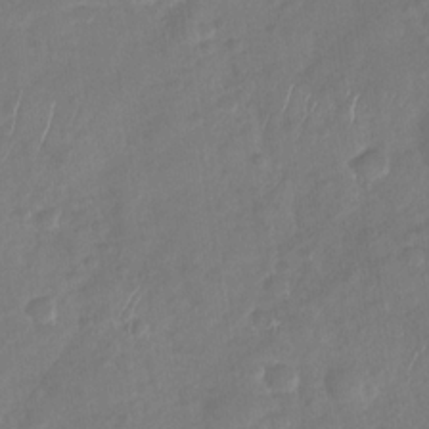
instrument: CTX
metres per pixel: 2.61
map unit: Nhu
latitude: -30.0094
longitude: -62.4223
